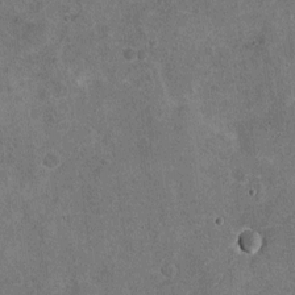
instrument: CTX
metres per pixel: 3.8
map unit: Nhu
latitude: -17.9178
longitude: -56.1766
